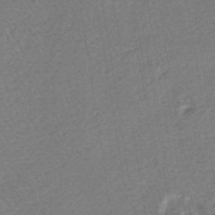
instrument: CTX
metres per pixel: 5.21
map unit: lHb
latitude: -43.6721
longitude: 78.8597
